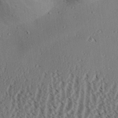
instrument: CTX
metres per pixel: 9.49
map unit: Aa
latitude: 31.2726
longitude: -138.3467
